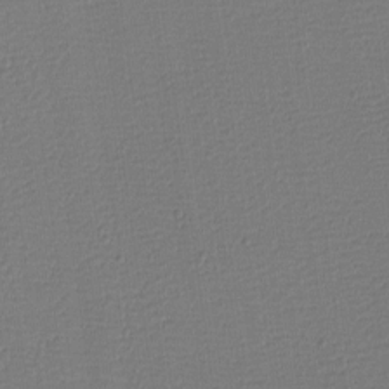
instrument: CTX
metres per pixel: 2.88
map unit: eHh
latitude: -3.7855
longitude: -86.3467
